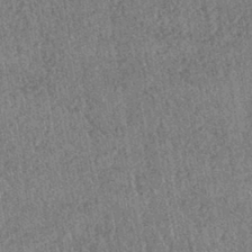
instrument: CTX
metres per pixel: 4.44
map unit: HNhu
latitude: -42.5006
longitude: 98.3306
